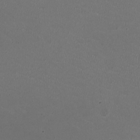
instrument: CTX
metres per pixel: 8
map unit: HNhu
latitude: -2.7274
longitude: -2.7057
